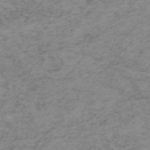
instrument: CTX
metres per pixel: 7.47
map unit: HNb
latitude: -52.1039
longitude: -52.4979
